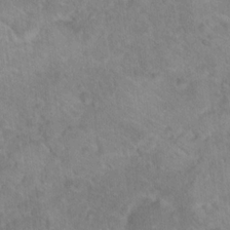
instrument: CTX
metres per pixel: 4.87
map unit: Hto
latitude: 18.6490
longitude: -38.1767
